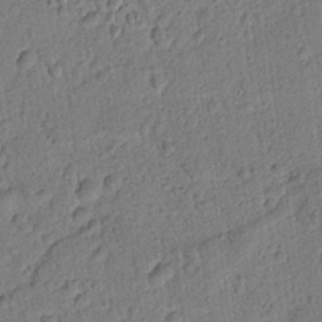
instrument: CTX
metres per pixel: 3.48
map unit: lAvf
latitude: 8.5546
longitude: 165.2376
